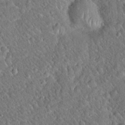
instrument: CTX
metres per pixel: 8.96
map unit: Hto
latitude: 19.1592
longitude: -52.7246
